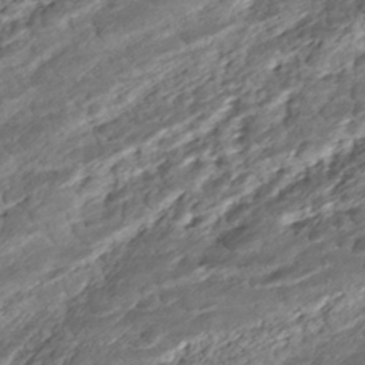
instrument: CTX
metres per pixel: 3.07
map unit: ANa
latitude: -42.2550
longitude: 109.2187
